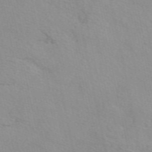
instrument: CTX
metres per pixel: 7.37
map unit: eAb
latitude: 50.9891
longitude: 107.2943
